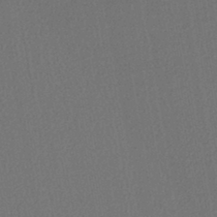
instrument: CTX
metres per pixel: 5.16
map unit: lHb
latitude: -43.4265
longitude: 68.3117
